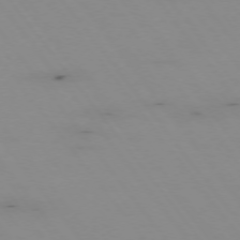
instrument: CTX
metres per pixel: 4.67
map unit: Hpe
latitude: -75.1432
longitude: 3.1998
